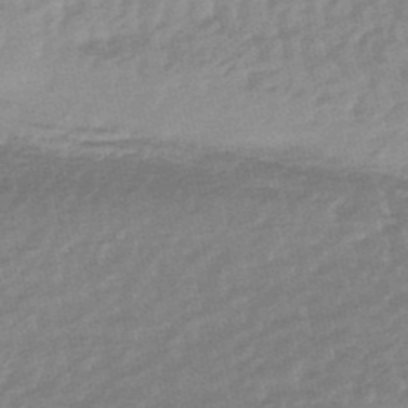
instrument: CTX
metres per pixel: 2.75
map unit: lHb
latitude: -48.1795
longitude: 83.0486
